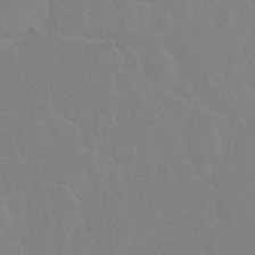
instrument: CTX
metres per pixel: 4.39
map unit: Hto
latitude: -7.1053
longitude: -37.9528
